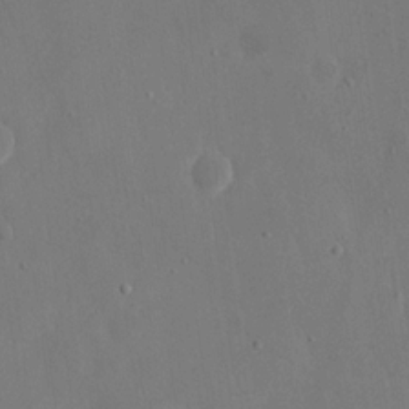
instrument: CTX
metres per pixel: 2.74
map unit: eHh
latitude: 19.3670
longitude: -68.7624
